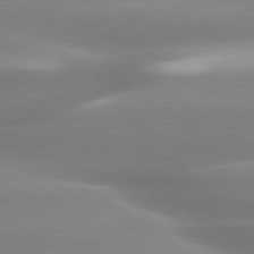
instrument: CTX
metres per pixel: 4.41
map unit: lApd
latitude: 80.1200
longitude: -137.6316
